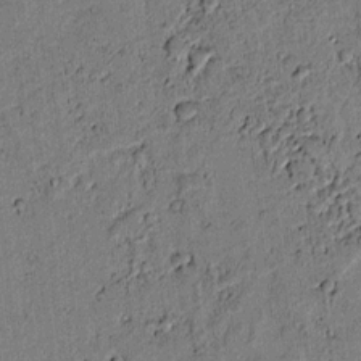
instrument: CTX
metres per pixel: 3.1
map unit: lAvf
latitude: 4.3089
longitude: 168.6518
